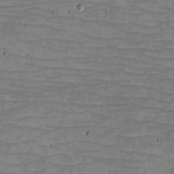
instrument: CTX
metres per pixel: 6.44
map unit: eHh
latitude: -5.1998
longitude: -81.8205
